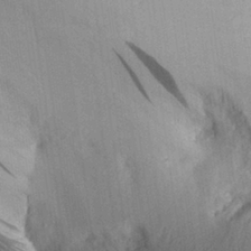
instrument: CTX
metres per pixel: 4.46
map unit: Aa
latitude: 27.8772
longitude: -136.8380
